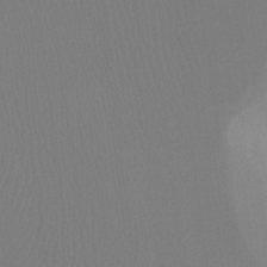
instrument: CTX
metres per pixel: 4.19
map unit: Ht
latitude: -8.0661
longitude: -31.6883
